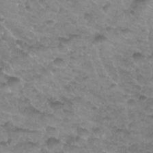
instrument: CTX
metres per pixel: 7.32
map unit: Nhu
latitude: 27.3482
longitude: -53.9150
